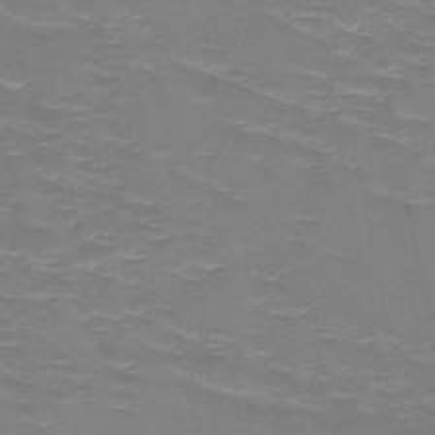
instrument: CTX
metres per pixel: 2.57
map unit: HNb
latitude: -48.8975
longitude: -47.0081
